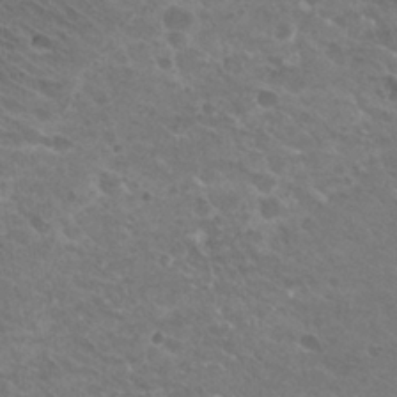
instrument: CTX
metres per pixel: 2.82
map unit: Hto
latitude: 26.5357
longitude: -35.4426
